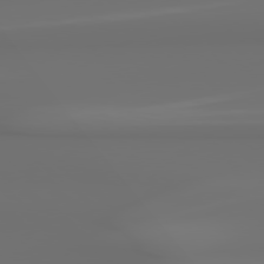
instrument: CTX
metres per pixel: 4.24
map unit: Hpe
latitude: 78.4034
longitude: -136.4601
